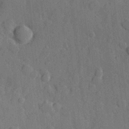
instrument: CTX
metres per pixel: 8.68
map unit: Hve
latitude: 24.7813
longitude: 149.1054
